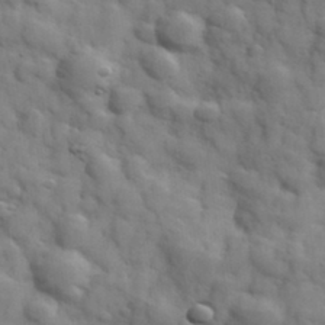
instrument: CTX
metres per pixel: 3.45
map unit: Hve
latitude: 31.6505
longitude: 150.9731
